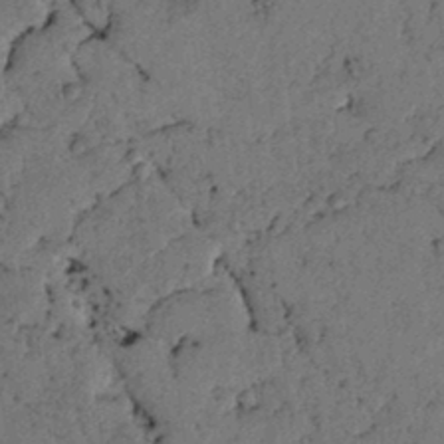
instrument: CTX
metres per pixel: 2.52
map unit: lAvf
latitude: 4.3089
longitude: 158.9352
